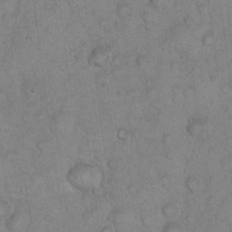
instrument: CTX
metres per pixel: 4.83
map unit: eHh
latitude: 22.2900
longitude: -58.7057
